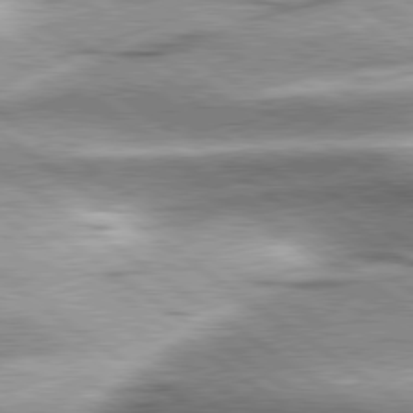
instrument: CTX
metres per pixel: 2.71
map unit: lApd
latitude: 79.6127
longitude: -141.2348
